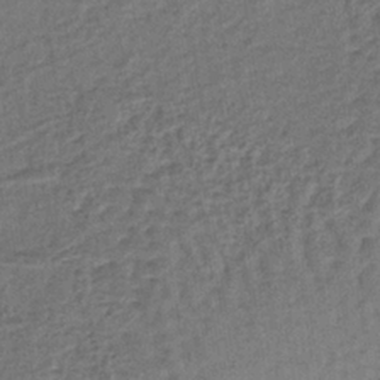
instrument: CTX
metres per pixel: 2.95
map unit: lHb
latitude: -37.4454
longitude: 59.6721
